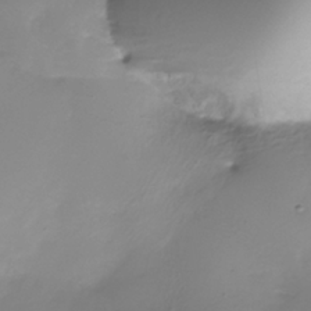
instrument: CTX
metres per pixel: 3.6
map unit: Nhe
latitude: -37.4643
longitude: -112.2144
